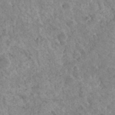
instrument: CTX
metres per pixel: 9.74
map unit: Hto
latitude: 35.6882
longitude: -50.6868
